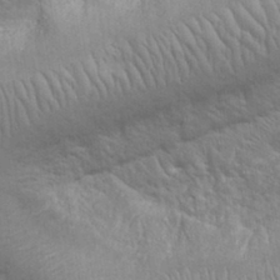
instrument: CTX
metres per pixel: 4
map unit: eHh
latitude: 32.7246
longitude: -64.0255
